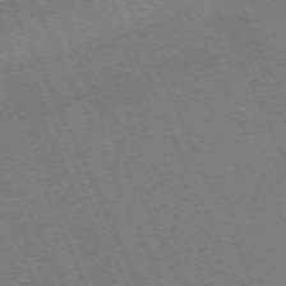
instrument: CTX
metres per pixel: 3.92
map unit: Hpe
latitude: -71.4455
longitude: 12.3684
